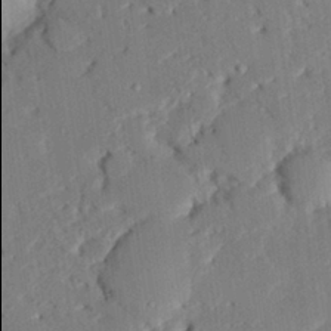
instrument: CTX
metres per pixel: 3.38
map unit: eHh
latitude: 28.1389
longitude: -81.9906
